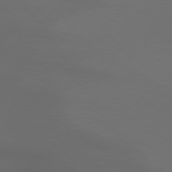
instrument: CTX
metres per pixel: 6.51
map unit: Hpe
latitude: 78.7435
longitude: -132.8947
